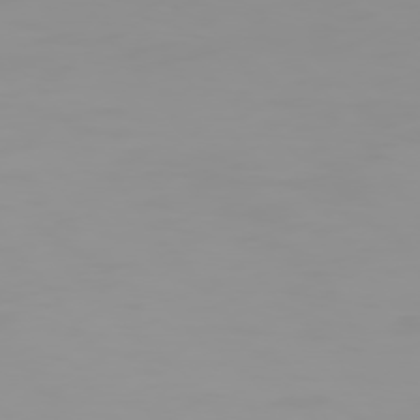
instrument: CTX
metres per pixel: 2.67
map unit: Hpe
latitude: 74.7624
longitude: -129.1970
